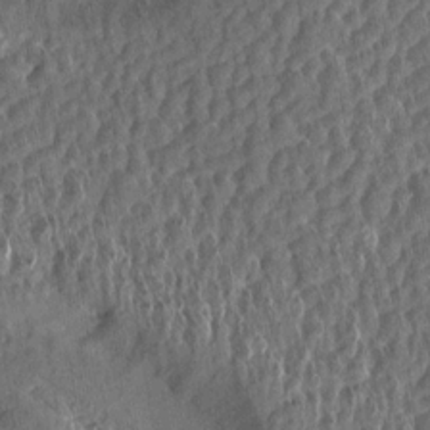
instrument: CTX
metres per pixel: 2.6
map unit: Aa
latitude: 13.5749
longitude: -144.1767
